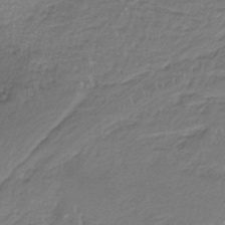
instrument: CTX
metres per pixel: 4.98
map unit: HNb
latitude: -35.5399
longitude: 58.1983
